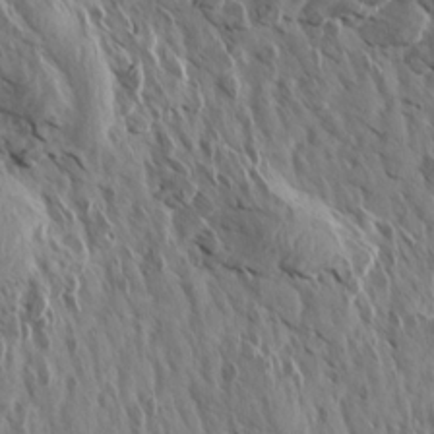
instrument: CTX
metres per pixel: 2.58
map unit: Aa
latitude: 13.2915
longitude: -142.1200
